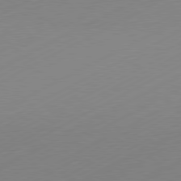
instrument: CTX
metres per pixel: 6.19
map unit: Hpe
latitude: -81.5777
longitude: 13.2376
